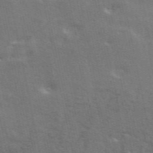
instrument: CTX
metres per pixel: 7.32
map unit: ANa
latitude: 49.9528
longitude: -82.4034
